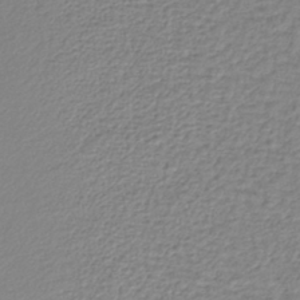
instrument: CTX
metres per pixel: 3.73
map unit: lHb
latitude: -42.5195
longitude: 72.5196
